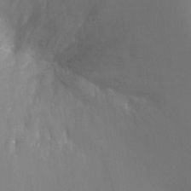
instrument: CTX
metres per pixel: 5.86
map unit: Ht
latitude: -10.9731
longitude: -45.0269
